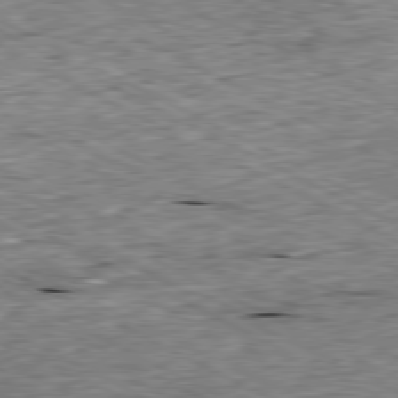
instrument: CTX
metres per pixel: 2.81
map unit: Ap
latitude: -80.6141
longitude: -88.2334
